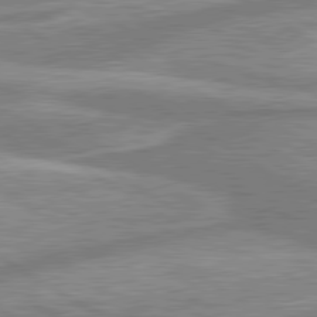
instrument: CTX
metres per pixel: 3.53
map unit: lApd
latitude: 80.3089
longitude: -177.1970
